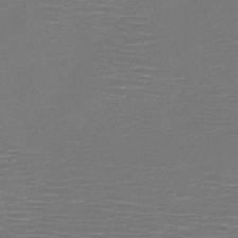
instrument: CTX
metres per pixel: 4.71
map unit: HNb
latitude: -46.9919
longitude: -41.7260
